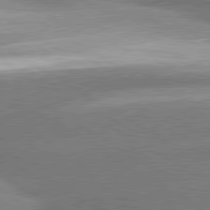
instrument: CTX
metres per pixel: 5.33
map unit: lApd
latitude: 80.4034
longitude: -154.4601
